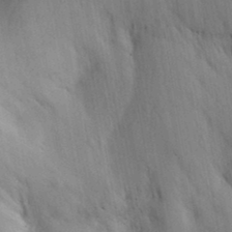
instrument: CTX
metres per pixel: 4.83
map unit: Aa
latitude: 30.1011
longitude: -142.9325
